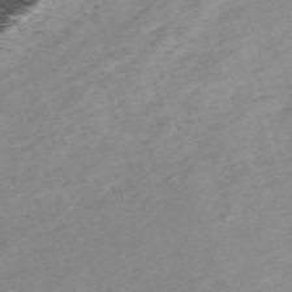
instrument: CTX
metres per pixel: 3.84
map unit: eHh
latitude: -62.7463
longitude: 53.6532
